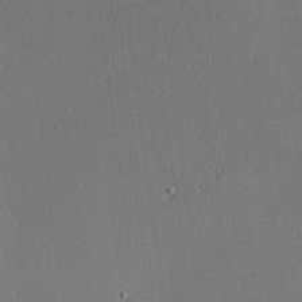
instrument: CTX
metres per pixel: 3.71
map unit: Hve
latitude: 17.9528
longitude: 149.7667
